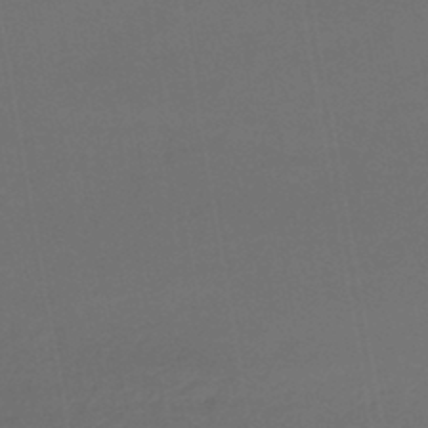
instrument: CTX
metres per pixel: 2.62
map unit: lHb
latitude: -43.8611
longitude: 60.7085
